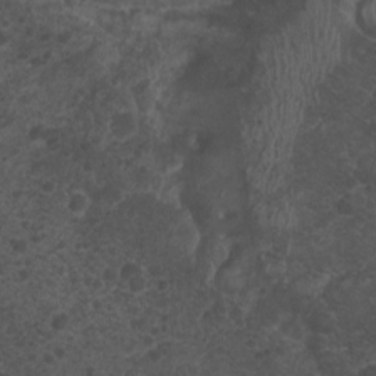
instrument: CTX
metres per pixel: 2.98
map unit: Nhu
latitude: 2.2522
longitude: -15.4427
